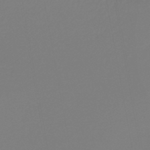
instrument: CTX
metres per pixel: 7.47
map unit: lHb
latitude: -46.1039
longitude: 66.4440
